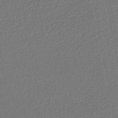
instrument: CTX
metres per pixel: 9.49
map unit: HNhu
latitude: -46.1039
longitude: 102.1417
